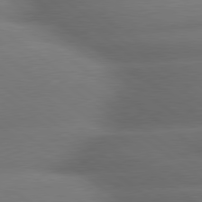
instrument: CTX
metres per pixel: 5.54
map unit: lApd
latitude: 79.7639
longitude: -167.6693
